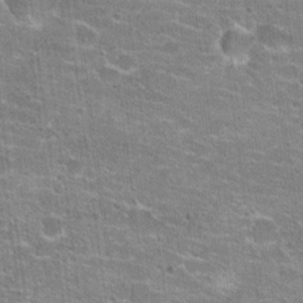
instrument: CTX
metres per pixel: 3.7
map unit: Hto
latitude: 21.1403
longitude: -42.8569
